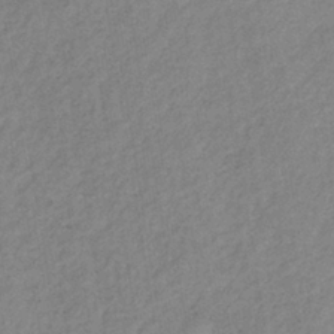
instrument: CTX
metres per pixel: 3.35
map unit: lHb
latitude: -36.5573
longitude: 71.1998
